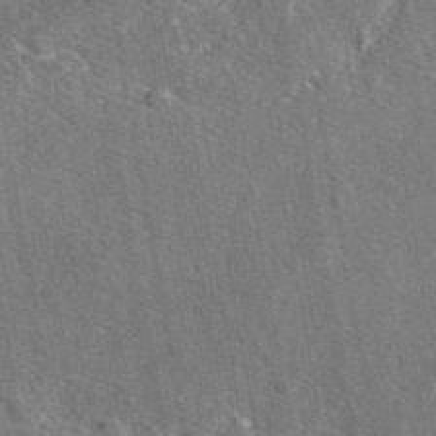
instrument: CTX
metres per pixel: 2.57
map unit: eAb
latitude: 46.6491
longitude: 107.3510
